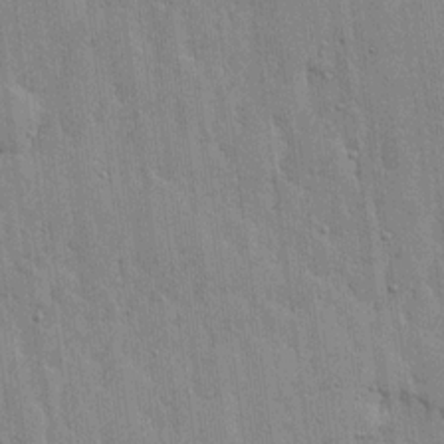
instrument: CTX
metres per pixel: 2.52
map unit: lHvf
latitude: 17.2915
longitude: -116.3845
